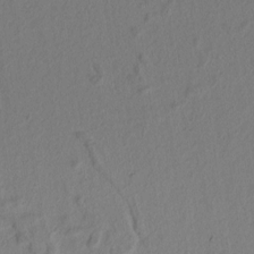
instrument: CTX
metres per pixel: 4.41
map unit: lAvf
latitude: 8.4979
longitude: 166.7841
